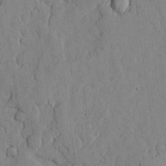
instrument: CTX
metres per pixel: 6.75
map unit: lHvf
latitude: 18.1200
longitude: -112.9891
